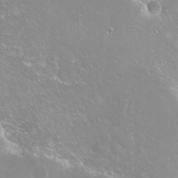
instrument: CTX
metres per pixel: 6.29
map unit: Nhu
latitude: -9.0864
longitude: -70.6490
